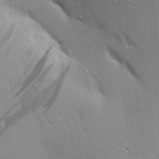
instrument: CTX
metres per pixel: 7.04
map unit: Aa
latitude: 16.6491
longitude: -147.3671
